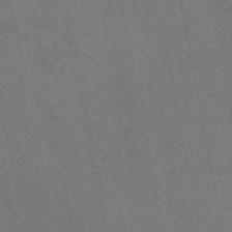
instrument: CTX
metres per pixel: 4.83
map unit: eAb
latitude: 51.6505
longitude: 115.0675
